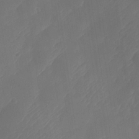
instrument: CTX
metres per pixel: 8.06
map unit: Nhe
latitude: -33.9178
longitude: -144.9136
